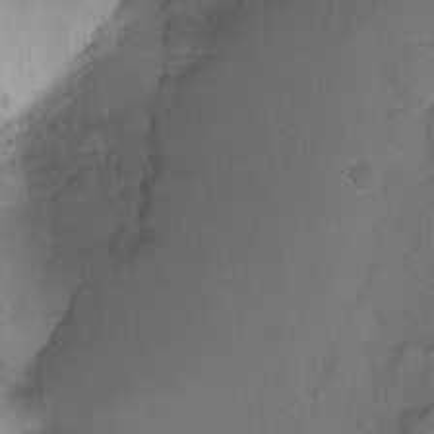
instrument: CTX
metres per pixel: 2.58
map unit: Ht
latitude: -6.0661
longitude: -35.7827
